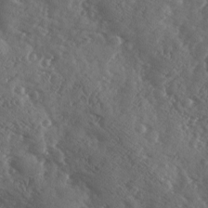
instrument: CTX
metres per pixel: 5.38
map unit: Ave
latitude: -9.6722
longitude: -118.9702
